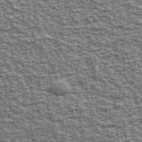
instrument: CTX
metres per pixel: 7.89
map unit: Ave
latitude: 42.9514
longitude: -111.9150
